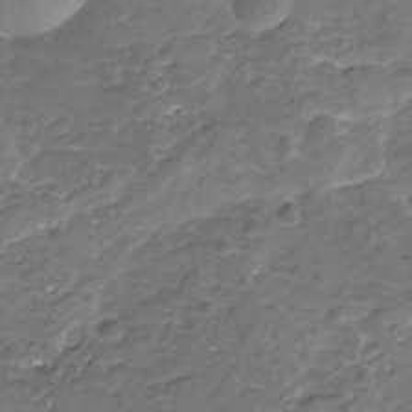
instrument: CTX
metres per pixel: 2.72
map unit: Nhu
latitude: -19.4454
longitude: -56.5734
